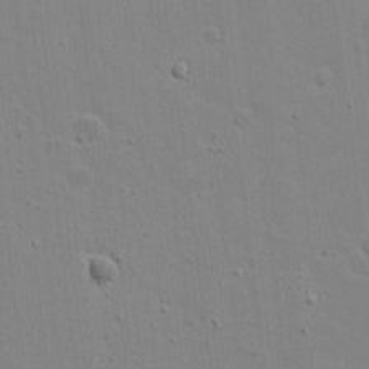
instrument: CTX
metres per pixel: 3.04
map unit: lAvf
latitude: 16.5168
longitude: -128.2333
